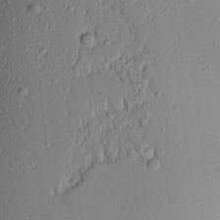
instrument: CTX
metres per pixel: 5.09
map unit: Aa
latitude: 17.5182
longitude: -148.5168
